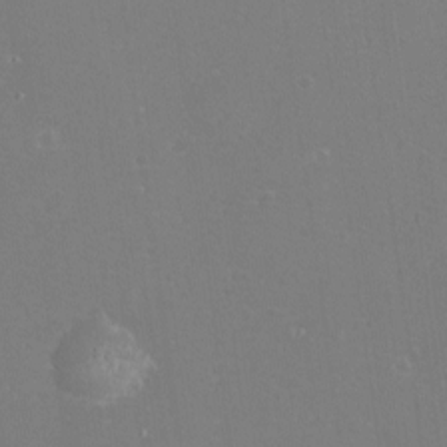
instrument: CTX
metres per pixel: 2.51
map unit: eHh
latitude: -11.5966
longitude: -62.4223
